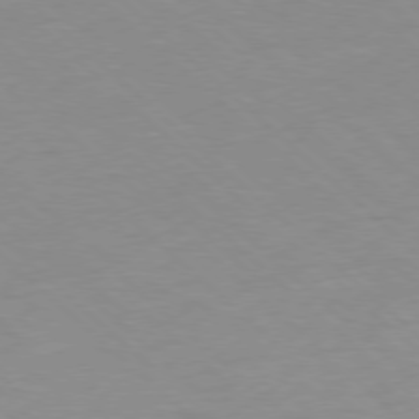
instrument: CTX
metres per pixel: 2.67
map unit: Hpe
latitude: -78.2550
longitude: -21.1592
